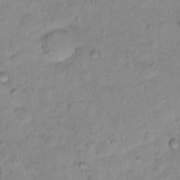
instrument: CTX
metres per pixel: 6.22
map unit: Nhu
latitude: 16.1956
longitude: -32.8191
